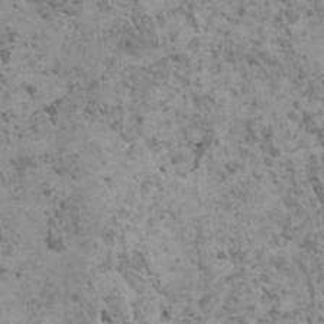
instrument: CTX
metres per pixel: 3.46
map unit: HNhu
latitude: -0.5952
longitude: 2.3306
